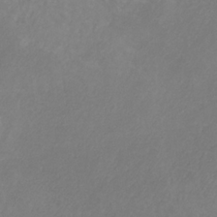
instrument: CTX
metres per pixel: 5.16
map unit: HNb
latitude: -31.3320
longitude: 63.8044
